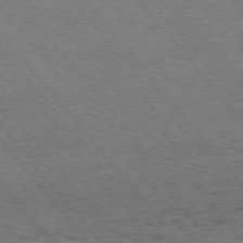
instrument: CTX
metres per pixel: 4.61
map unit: Hpe
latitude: 75.3671
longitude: -140.1388
